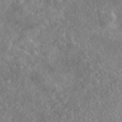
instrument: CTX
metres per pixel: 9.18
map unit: eAb
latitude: 45.9150
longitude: 127.4643
